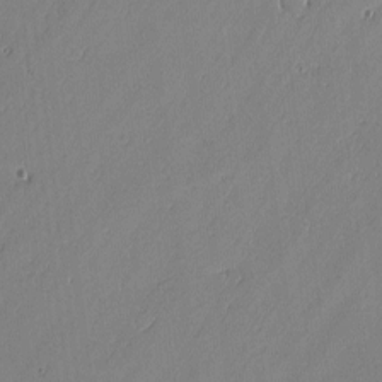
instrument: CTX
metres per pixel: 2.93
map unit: lAvf
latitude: -0.5952
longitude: -106.7057
